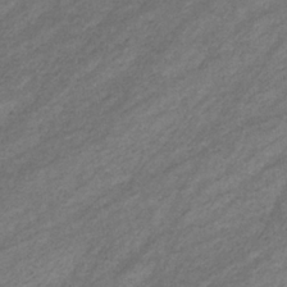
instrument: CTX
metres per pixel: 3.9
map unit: eHb
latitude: -32.6330
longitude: 70.6896
